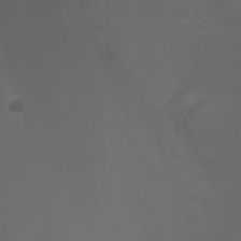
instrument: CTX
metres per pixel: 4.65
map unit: Nhu
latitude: -5.6344
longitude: -88.7247
